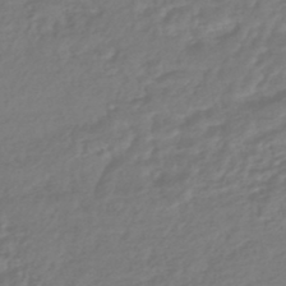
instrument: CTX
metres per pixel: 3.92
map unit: HNhu
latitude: -46.9164
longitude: 96.7274
